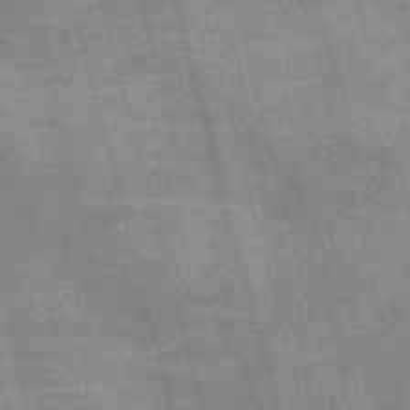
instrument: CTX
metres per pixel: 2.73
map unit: Nve
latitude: -59.0486
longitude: 65.3321
